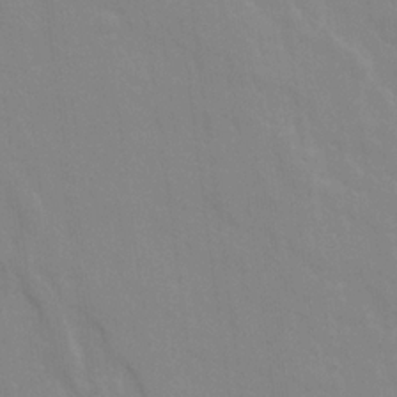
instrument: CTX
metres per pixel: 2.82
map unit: Ave
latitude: 21.5371
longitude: -134.2711
